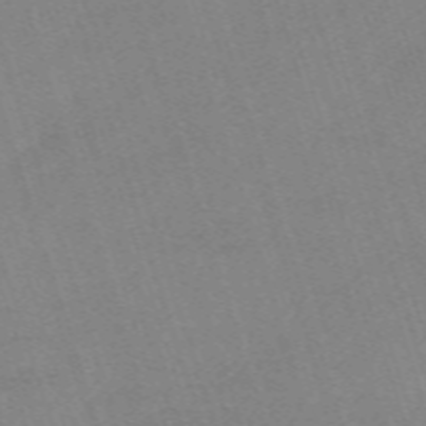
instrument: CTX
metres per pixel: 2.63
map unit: eHh
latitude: -62.9541
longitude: 49.8989
